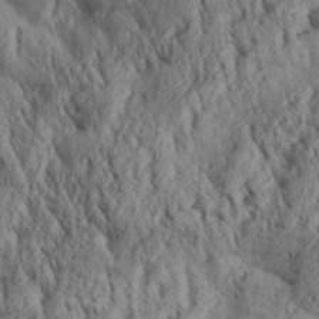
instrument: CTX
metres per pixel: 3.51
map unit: Aa
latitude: 30.4790
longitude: -137.6505
